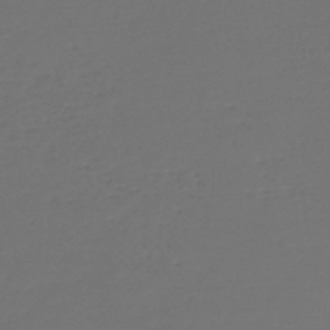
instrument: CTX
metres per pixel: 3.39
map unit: lHb
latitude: -47.5210
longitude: 65.1809
